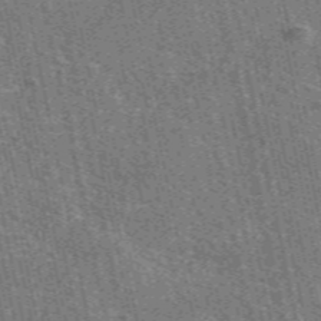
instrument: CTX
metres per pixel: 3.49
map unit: eAb
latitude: 51.6316
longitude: 114.5574
